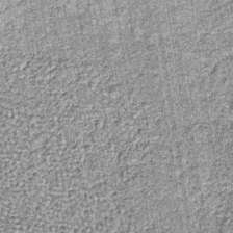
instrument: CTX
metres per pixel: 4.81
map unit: lHb
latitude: -36.7652
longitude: 64.6897
